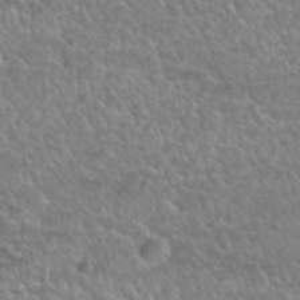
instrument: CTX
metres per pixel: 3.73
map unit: Hto
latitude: 24.4601
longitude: -50.1766
